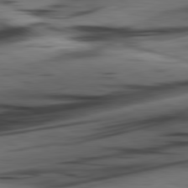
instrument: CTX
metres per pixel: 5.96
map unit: lApd
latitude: 80.9325
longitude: -84.1011
